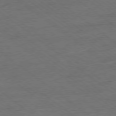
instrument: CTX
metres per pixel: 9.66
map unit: Ap
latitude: -78.8786
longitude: -100.3467
